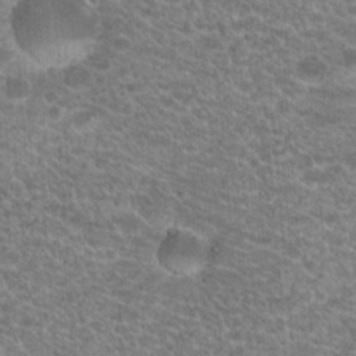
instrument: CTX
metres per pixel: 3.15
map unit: Hto
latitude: 20.5735
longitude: -39.0458
